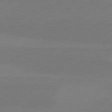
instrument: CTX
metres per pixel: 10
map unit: Hpe
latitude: 78.4979
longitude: -131.9906
